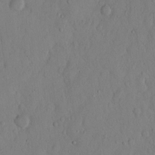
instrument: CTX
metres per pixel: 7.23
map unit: Hto
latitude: 12.5357
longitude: -56.2333
